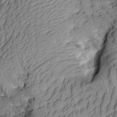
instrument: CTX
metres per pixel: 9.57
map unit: Aa
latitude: 8.1767
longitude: -128.9514
